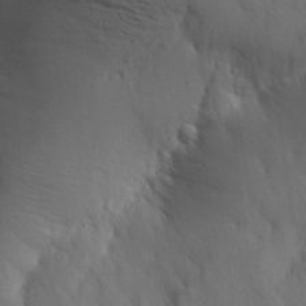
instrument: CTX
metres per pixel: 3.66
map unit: Aa
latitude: 13.3671
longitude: -143.0836
